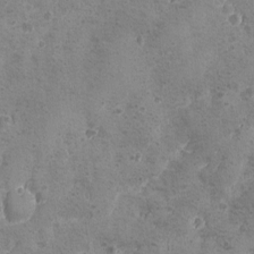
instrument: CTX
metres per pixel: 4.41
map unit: Ave
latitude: -8.2550
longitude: -118.9513
